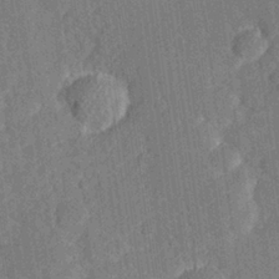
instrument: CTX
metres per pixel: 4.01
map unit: Hve
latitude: 26.4034
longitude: 144.4251
